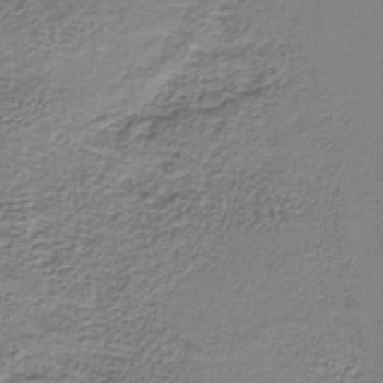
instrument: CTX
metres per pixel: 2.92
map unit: eAb
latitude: -37.6721
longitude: 53.1242
